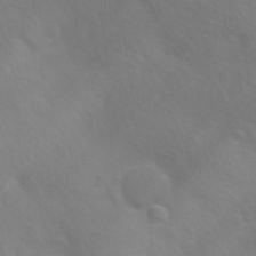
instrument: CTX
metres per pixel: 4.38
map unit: Ave
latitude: 1.4426
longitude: -113.2726
